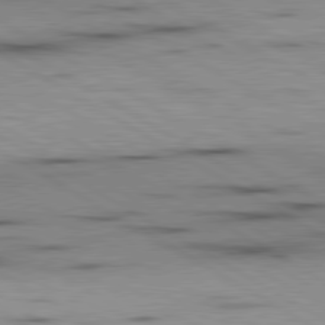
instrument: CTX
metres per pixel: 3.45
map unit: lApd
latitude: 80.1767
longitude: 157.8422
